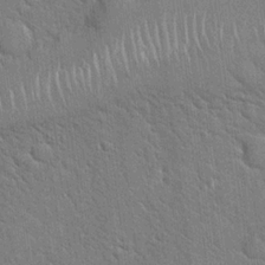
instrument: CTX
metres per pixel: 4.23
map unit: Hto
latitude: 18.8947
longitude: -52.2712
